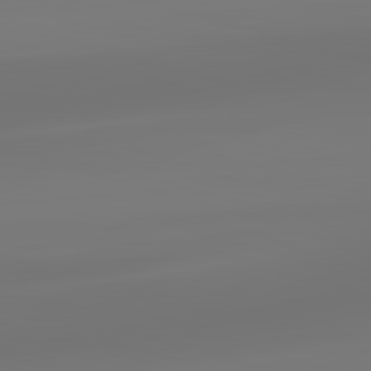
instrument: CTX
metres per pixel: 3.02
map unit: lApd
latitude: 83.2537
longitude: -130.9325
